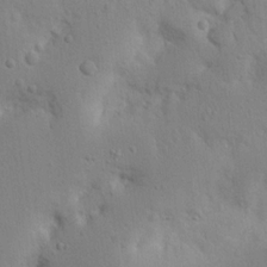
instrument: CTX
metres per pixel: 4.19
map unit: Nhu
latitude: 17.0270
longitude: -75.2726
